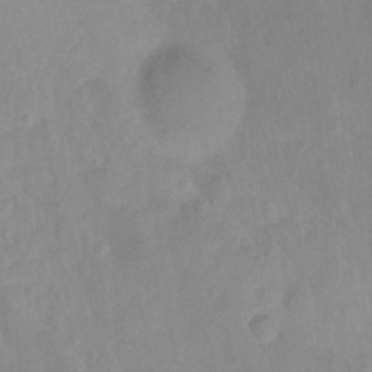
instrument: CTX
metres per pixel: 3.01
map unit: Hto
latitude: -12.2740
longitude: -39.0647
